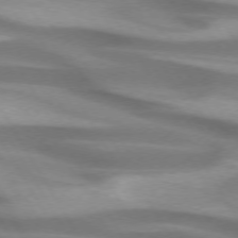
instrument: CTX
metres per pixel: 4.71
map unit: lApd
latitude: 73.6505
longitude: -52.9136
